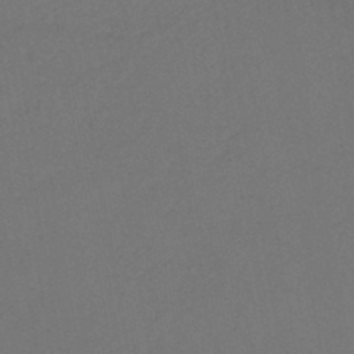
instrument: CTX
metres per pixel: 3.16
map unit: lHb
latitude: -43.4832
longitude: 74.1228
